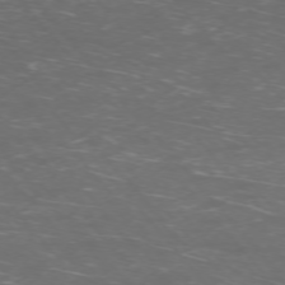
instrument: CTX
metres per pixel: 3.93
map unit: Ap
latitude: -74.1984
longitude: -73.9906
